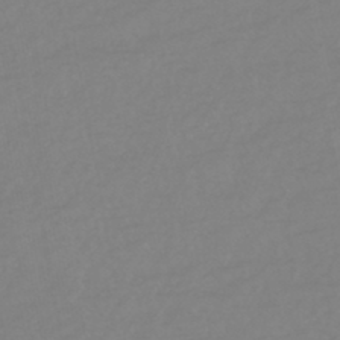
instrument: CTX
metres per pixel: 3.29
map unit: eHb
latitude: -44.3495
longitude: 81.7100
